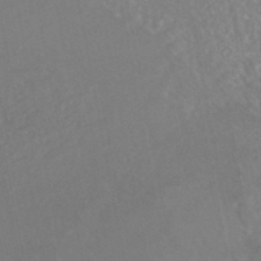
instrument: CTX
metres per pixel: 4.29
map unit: HNhu
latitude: -45.6722
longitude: 97.6344
